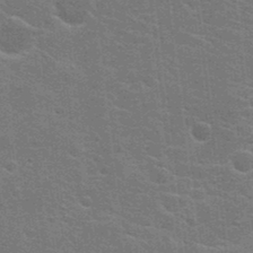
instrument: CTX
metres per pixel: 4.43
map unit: Hto
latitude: 23.7638
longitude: -47.3860
